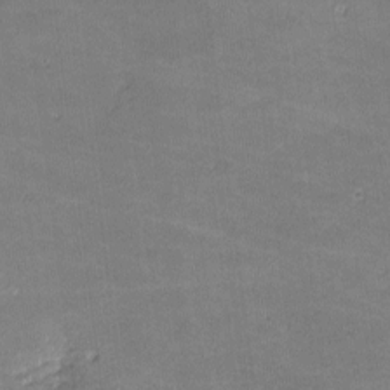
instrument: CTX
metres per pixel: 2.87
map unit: lHvf
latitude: -11.1242
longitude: -104.1767
